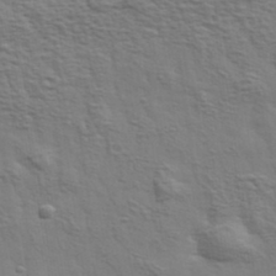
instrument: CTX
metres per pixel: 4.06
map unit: eHh
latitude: 35.8205
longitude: -80.8002
